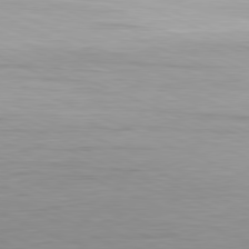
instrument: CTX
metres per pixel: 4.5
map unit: Ap
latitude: -81.5210
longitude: -59.2537
